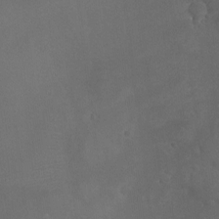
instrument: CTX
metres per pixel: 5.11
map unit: eHh
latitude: -4.2550
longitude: 19.8044
